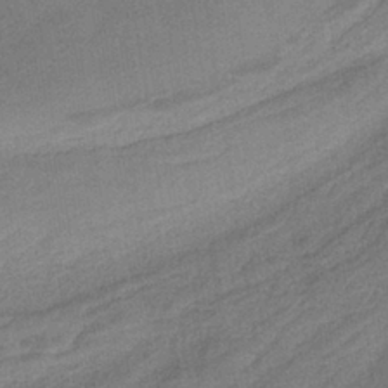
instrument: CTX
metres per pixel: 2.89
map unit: HNb
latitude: -36.5384
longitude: 56.9730
